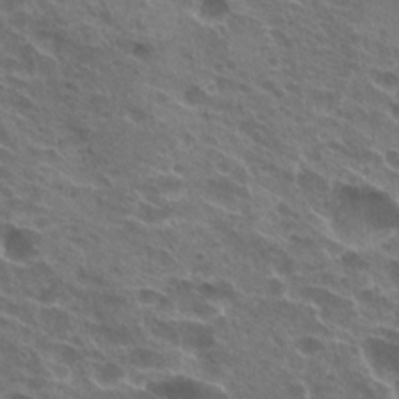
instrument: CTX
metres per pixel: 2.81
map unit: Hto
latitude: 23.9906
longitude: -40.0633
